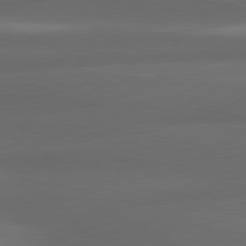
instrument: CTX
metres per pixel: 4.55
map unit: lApd
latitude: 80.7813
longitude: -142.7435
